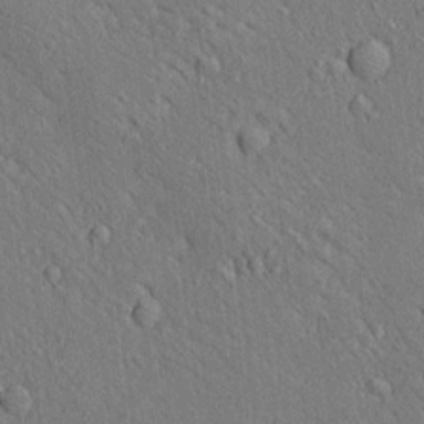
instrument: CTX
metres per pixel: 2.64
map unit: Ave
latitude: 18.1766
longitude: -140.0633
